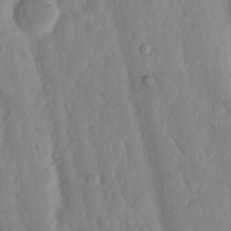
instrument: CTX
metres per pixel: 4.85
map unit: Nhu
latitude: 16.3089
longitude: -73.7639
